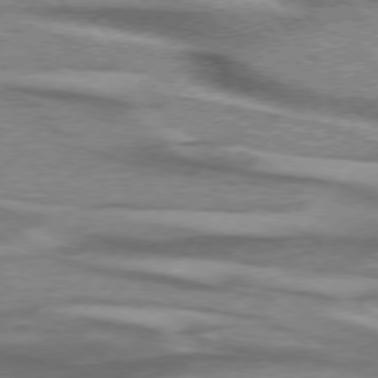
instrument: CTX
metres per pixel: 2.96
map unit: lApd
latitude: 75.2726
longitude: -78.9325
